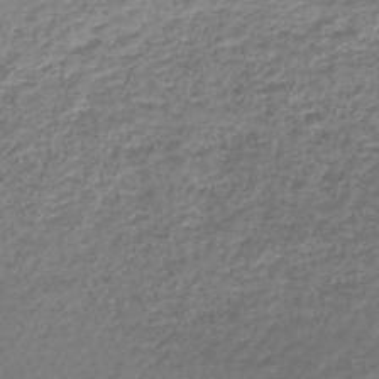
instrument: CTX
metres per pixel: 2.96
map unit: lHb
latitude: -44.1984
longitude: 59.4454
